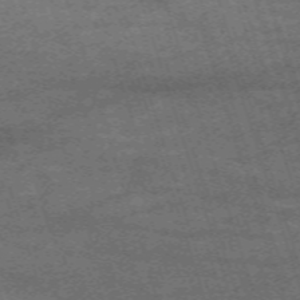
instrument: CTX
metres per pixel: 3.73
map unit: eHh
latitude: -63.1809
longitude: 53.8044
